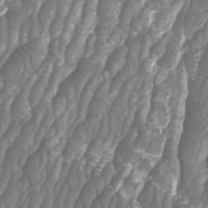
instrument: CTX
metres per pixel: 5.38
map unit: Htu
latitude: -10.0661
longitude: -74.3089
